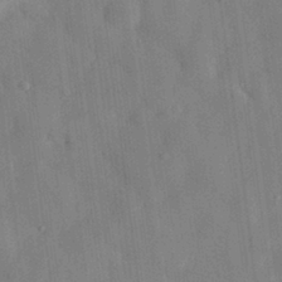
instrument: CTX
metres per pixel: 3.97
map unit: eHh
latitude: 28.7813
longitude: -76.9324
